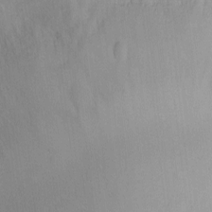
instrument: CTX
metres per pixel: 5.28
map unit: eHh
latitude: -6.5007
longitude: -80.3845
